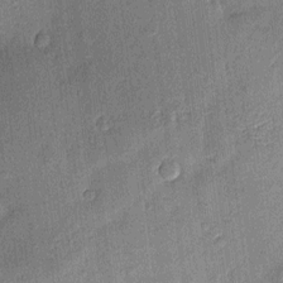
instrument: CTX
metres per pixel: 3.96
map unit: eHh
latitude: 4.4601
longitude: -74.3656
